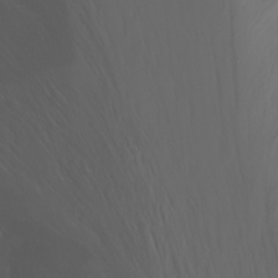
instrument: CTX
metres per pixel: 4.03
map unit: Nhu
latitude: -11.9367
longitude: -62.7813
